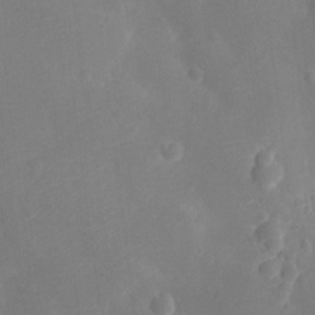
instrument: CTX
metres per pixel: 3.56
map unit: Ht
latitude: -11.2943
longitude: -22.9514
